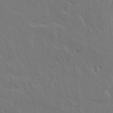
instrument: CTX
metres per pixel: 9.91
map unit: lHvf
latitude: 17.8961
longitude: -116.7246
